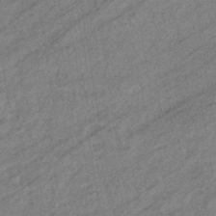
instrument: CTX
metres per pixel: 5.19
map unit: eHb
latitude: -40.3495
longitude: 82.1417
